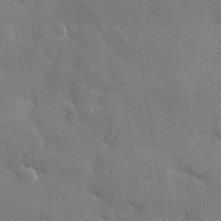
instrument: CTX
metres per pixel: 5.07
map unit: eHh
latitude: 29.2915
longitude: -80.0444
